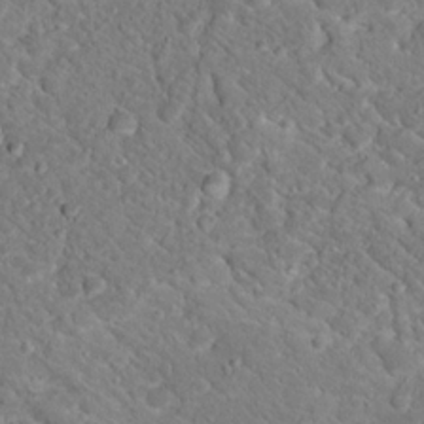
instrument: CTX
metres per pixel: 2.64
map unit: Hto
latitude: 18.6679
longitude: -33.4804
